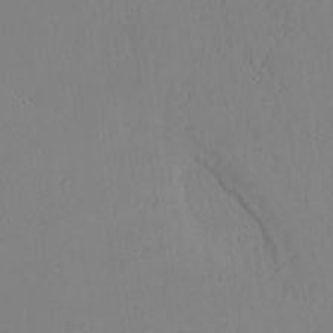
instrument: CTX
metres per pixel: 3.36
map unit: Aa
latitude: 24.5167
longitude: -136.7435
